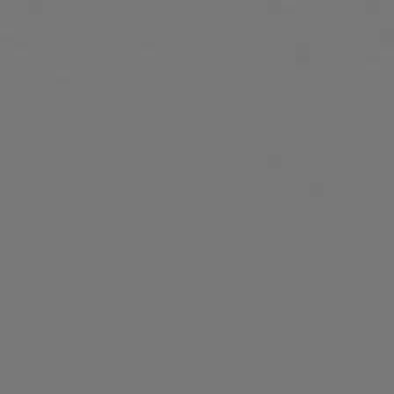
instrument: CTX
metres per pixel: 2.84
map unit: Hpe
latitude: 77.2159
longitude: -134.3467
